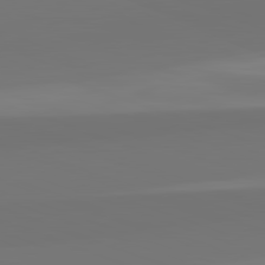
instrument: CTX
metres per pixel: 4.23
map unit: lApd
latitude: 82.4223
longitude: 158.8785
